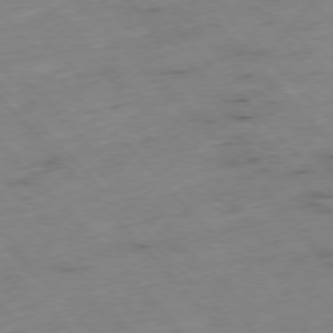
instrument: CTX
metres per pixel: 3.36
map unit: Hpe
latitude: -76.7274
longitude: -17.4804
